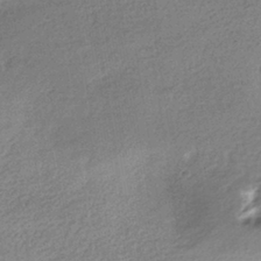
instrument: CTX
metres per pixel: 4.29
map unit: HNhu
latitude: -41.1053
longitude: 96.2740
